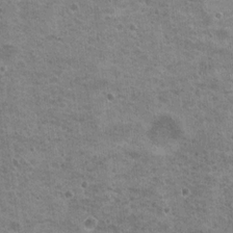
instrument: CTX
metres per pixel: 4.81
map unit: Nhu
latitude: 18.2522
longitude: -31.2537
